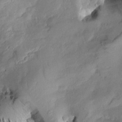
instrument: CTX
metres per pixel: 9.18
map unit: Aa
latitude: 8.8569
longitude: -142.4979
